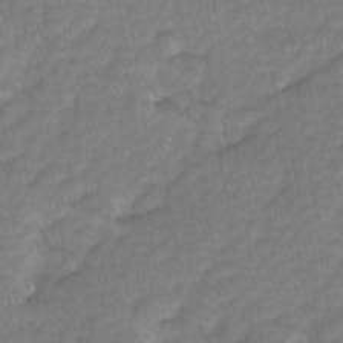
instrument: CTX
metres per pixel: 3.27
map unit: Ave
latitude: -0.8408
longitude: -113.9339
